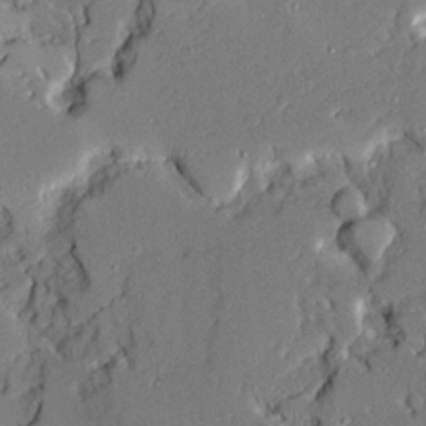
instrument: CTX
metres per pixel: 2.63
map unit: Ave
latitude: 21.3104
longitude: -128.3278
